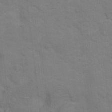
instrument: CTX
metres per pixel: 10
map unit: Hto
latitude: 17.4049
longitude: -38.3278
